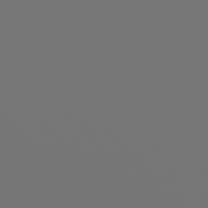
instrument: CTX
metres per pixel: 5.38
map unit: Hpe
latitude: 76.3845
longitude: -127.5560
